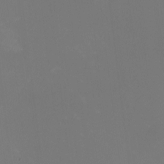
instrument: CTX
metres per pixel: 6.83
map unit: HNhu
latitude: -1.1998
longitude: -5.2537
